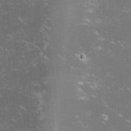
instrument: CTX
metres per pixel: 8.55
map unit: lHvf
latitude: -14.9731
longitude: -101.4615
